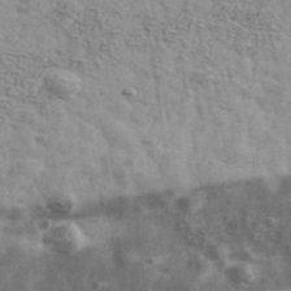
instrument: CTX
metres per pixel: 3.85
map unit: Ave
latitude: 39.4426
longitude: -109.7260
